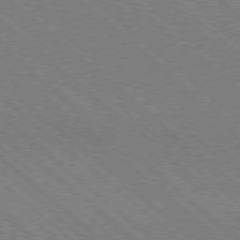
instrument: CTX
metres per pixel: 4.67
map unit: Ap
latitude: -78.3873
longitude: -65.4237
